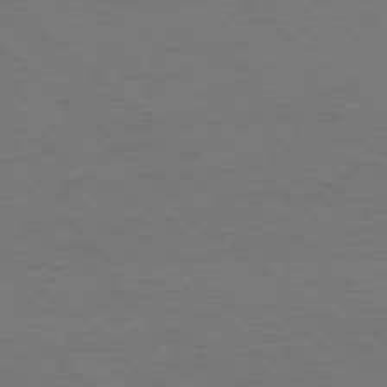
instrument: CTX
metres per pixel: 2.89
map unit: Hpe
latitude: 77.7827
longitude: -150.5923
